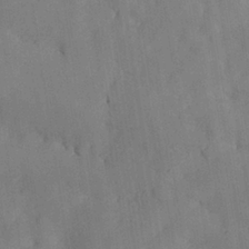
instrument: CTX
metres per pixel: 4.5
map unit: Nhu
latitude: 25.7260
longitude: -71.8961
